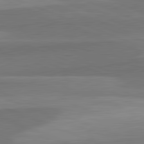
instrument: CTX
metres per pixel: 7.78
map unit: lApd
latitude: 82.2900
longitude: 137.8233
